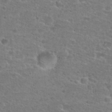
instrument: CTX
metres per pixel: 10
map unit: Hto
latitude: 25.8772
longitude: -48.3845
